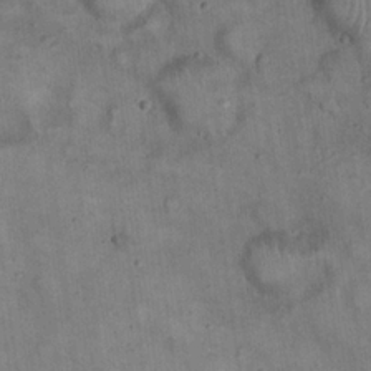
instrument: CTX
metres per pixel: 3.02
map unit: eHh
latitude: 22.0633
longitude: -61.1970
